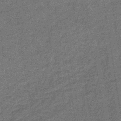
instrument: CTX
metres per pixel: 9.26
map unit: lHb
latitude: -38.7463
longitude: 65.9178
